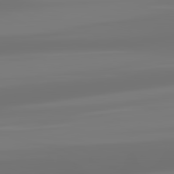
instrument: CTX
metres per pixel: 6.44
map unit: lApd
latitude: 83.2159
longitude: -131.1781
